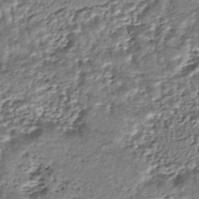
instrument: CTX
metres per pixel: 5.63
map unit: HNhu
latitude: -44.1795
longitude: 106.1228
